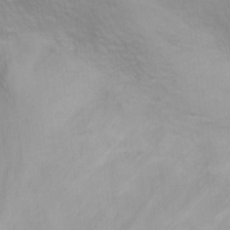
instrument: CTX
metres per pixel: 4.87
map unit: Ht
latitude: 3.5182
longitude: -28.1389
